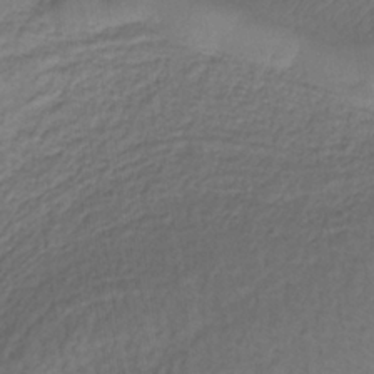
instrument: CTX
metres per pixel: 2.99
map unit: lHb
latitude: -35.5588
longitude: 71.2565
